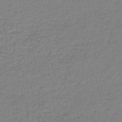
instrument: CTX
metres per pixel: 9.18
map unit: lHb
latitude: -44.4818
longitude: 58.8407
